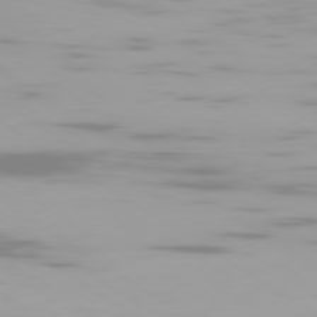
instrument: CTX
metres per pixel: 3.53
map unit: Ap
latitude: -79.6344
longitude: -102.5923
